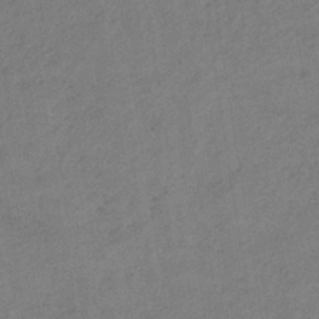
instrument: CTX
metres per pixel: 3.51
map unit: lHb
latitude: -37.4454
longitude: 71.1431
